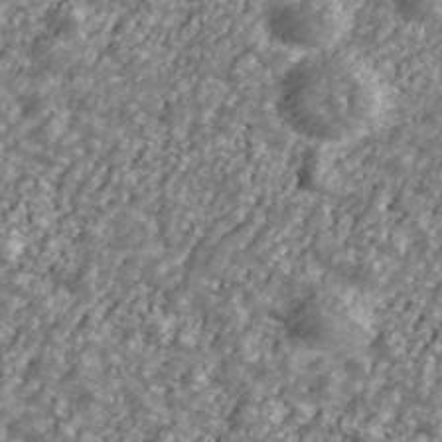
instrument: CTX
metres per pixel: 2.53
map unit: Ave
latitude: 40.7246
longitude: -111.5938
